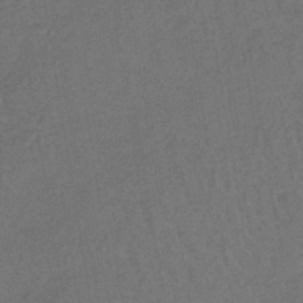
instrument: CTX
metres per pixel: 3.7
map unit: lHb
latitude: -39.7478
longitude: 63.3131
